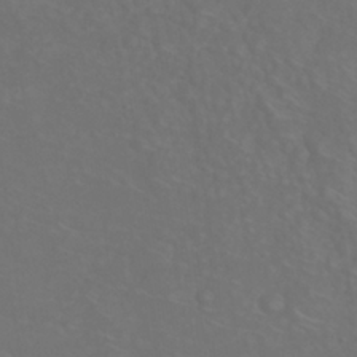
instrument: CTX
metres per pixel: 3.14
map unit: Nhu
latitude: 26.7057
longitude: -55.1781
